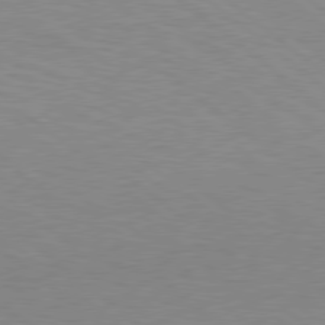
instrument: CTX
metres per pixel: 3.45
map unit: Hpe
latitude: 78.3279
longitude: -151.7071
